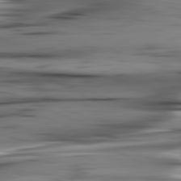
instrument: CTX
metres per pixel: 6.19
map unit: lApd
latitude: 80.8191
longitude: -123.8394
